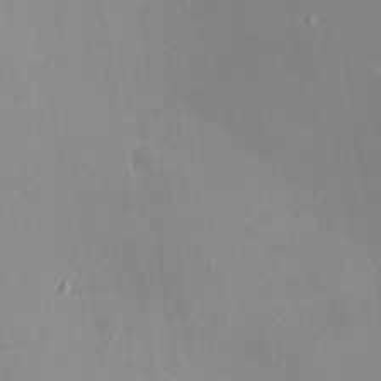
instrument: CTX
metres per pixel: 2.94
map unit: HNhu
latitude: -0.5196
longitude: 0.3685
